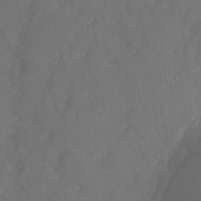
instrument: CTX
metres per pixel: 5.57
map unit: Htu
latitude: -7.1242
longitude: -47.6883
